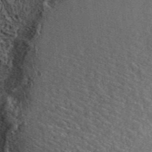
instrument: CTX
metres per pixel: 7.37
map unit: ANa
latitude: 45.5938
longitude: 45.9178
